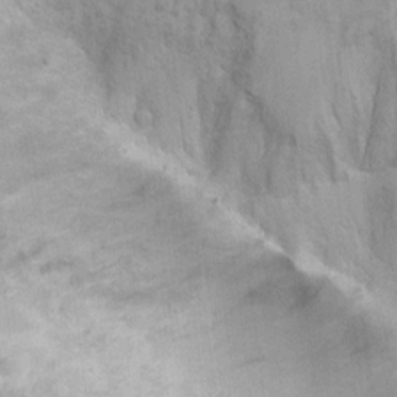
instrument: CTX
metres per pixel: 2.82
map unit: Ht
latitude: 5.6883
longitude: -36.7058
